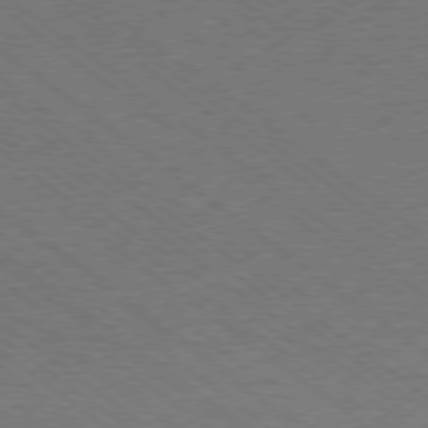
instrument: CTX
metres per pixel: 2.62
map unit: Ap
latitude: -78.7085
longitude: -100.1767
